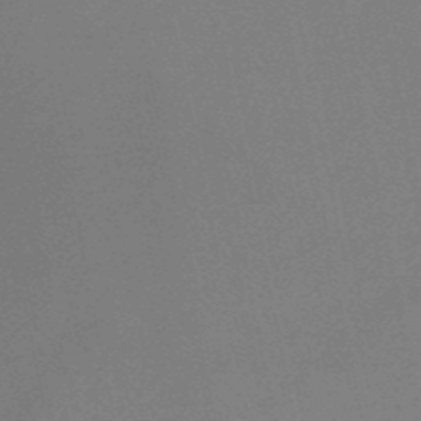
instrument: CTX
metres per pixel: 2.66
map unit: HNb
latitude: -50.8219
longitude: -42.5546
